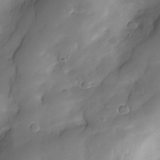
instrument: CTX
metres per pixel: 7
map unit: Nhe
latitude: -34.3306
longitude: -144.4601
